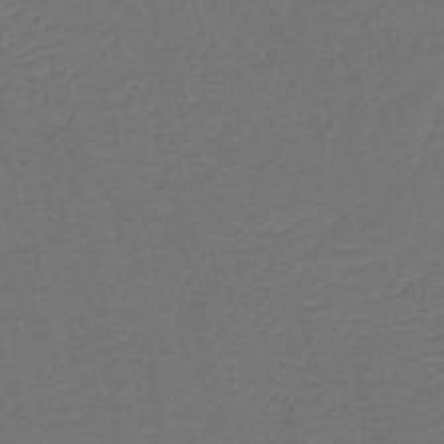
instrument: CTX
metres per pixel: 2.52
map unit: lHb
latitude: -43.2942
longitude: 76.7085
